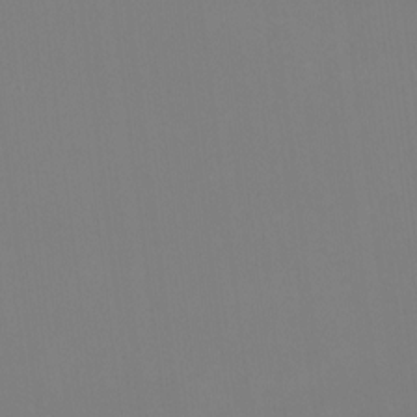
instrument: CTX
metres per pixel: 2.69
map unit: HNhu
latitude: -1.6155
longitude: -5.5371
